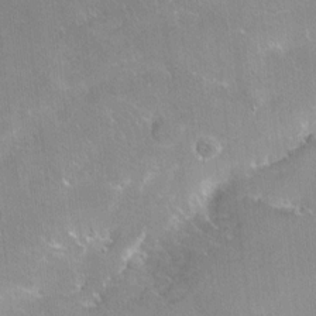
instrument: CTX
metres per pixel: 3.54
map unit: Ht
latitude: -6.0850
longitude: -36.1767
